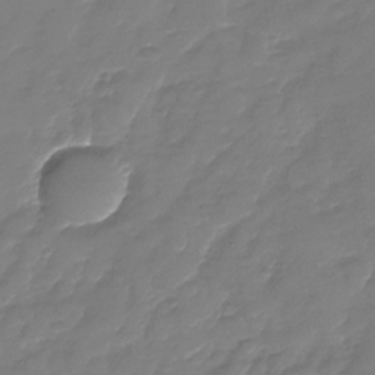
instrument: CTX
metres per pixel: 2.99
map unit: Nhu
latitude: -28.9164
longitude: -65.4804
